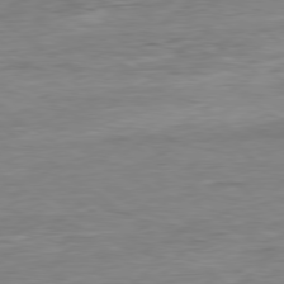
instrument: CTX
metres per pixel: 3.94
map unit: Ap
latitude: -80.0661
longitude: -81.0080
